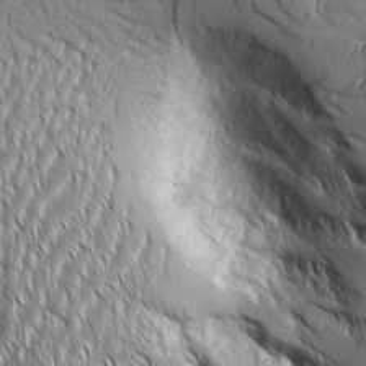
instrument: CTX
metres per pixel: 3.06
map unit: Aa
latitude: 8.8191
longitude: -129.1781
